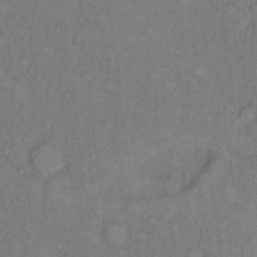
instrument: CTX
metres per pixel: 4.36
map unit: Hto
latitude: 8.8380
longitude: -58.4790
